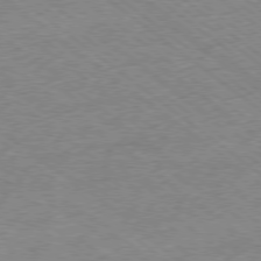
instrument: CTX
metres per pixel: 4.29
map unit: Hpe
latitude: -78.8786
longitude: -15.4238
